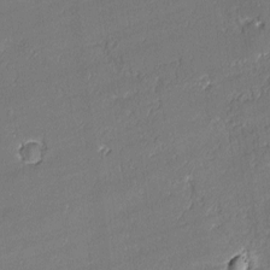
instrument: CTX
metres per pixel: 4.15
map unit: lAvf
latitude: -2.0472
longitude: -108.6679
